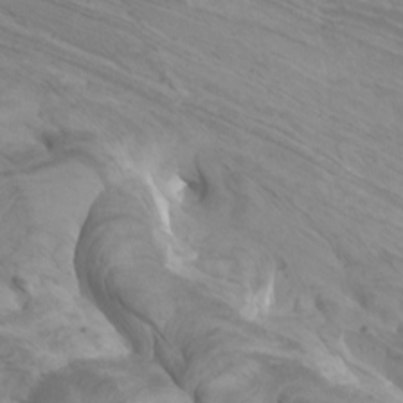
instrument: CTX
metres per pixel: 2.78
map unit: Htu
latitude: -6.5007
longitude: -75.4804
